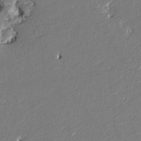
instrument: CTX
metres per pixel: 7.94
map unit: HNhu
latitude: 7.7639
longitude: -5.6883
